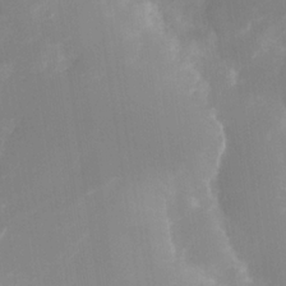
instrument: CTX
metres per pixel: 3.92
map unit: Nhe
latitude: -34.2739
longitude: -144.8002
